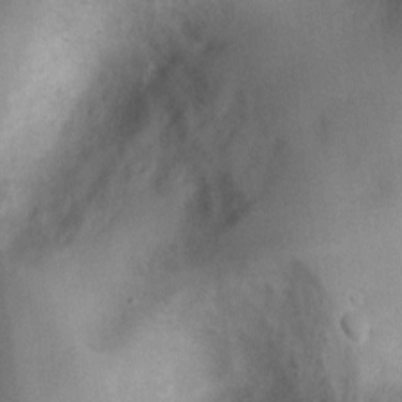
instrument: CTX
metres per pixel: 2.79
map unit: Nhu
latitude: 1.1781
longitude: -18.1200
